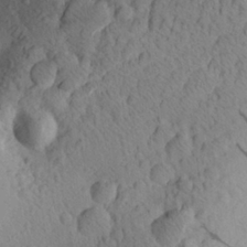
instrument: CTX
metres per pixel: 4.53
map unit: Aa
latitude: 25.8772
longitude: -144.9891
